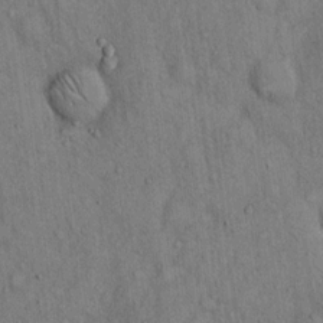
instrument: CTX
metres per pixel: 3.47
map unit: Hto
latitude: 13.2348
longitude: -58.8758
